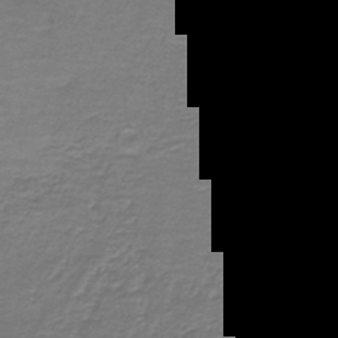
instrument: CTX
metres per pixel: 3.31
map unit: lHb
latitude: -43.1431
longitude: 57.5021
